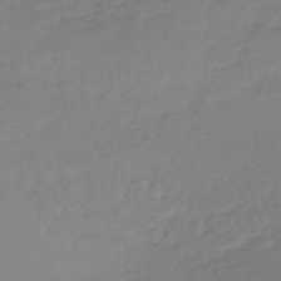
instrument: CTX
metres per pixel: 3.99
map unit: HNb
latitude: -46.1794
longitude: -35.2537
